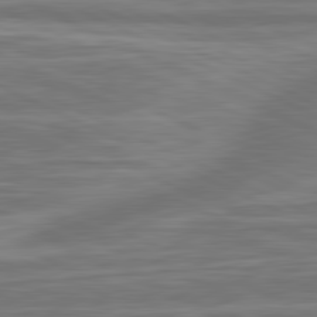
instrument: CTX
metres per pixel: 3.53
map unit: lApd
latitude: 81.2726
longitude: -175.1214
